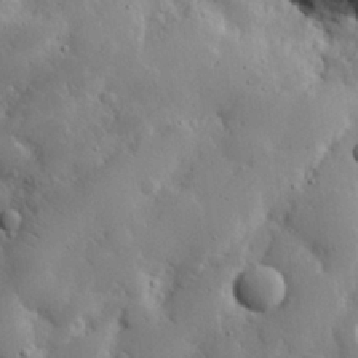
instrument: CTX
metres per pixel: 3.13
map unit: eHh
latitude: 29.4615
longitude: -81.8961
